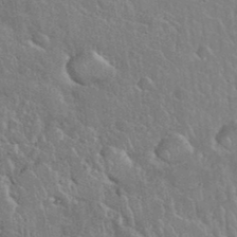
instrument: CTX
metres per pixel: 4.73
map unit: eHh
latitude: 37.4993
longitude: -61.4993
